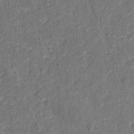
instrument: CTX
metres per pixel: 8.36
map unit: Hto
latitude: 14.1767
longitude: -37.4616
